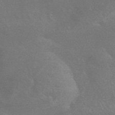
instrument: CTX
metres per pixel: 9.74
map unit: HNhu
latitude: -42.7463
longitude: 92.5763
